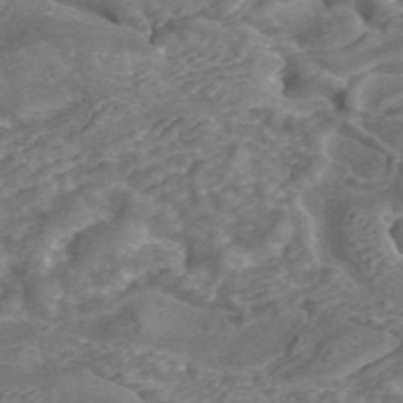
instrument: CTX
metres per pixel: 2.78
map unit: ANa
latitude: 43.2348
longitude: 25.3321
